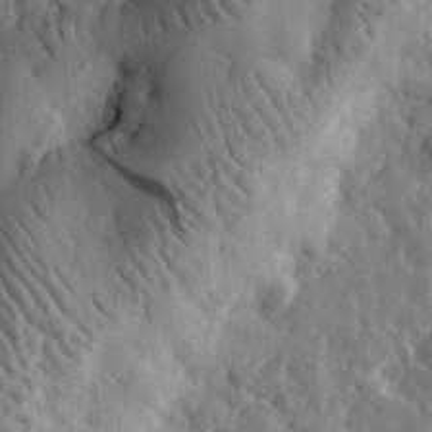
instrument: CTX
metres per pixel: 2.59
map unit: eHh
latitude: 33.1025
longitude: -80.1578
